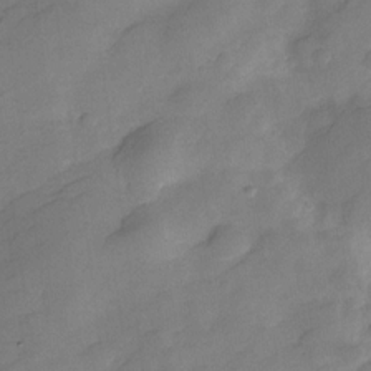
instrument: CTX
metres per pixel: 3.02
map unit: Hve
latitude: -28.5196
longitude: 92.4818
